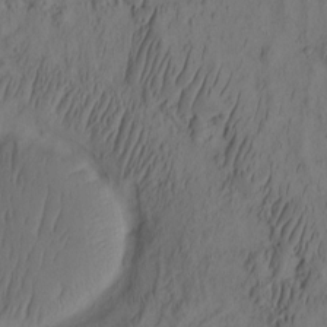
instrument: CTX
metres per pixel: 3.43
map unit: eHh
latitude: -2.2928
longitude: 16.6897
